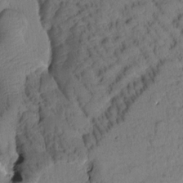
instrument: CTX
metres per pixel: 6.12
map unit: Htu
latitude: 1.5749
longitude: 176.6707
